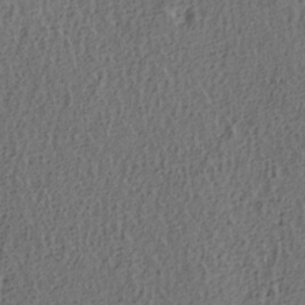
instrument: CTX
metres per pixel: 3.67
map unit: lAa
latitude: 4.5357
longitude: -113.4993
